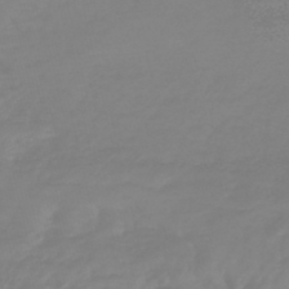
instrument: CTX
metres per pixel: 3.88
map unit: eHb
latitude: -45.6155
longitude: 82.7274
